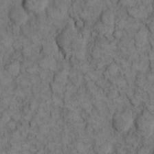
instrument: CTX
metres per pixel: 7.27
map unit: eHh
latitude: 12.9892
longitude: -64.5735
